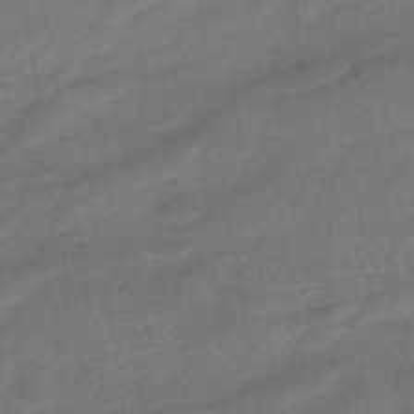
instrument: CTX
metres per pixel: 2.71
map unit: HNhu
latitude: -46.2928
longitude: 91.2565
